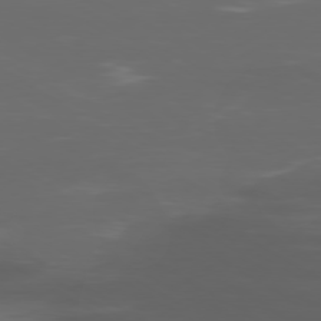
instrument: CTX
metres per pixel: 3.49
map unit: Ap
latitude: -79.4454
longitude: -92.5545
